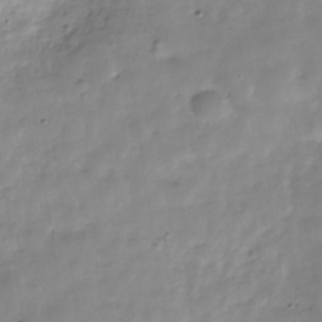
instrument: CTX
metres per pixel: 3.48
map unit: Hve
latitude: -31.5021
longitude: 91.5210
